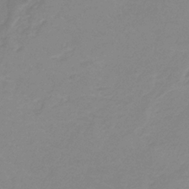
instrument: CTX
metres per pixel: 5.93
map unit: HNb
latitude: -36.3117
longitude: 54.9920
